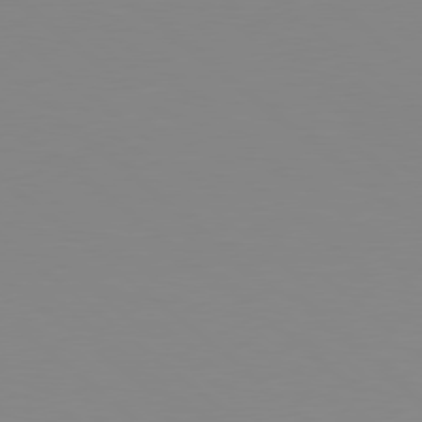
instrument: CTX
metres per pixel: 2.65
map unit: Hpe
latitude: 78.4412
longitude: -172.6301
